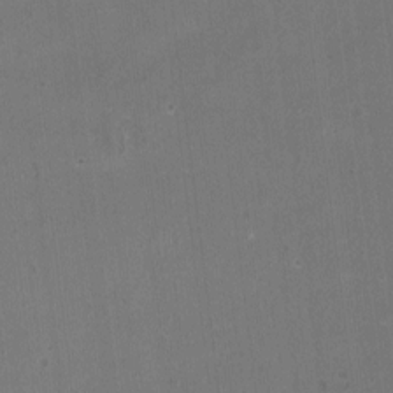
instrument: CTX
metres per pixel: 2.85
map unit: HNhu
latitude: -3.3698
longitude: -3.4426
